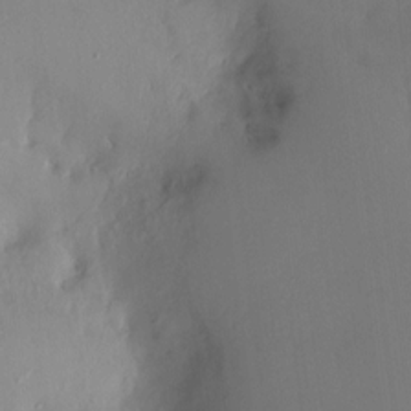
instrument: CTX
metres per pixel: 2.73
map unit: HNhu
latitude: 6.3656
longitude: 1.4266
